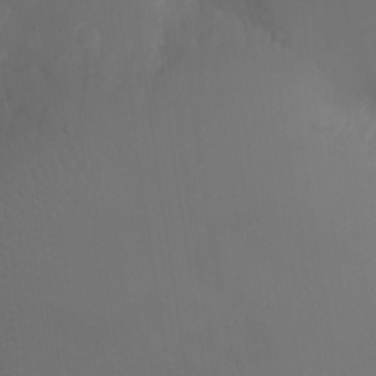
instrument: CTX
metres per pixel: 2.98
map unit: Nhu
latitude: -12.7463
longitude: -65.1593
